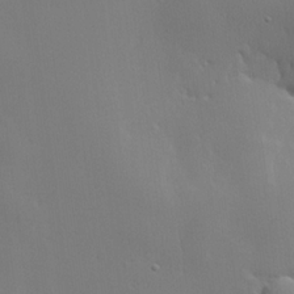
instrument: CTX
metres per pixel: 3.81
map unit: lHvf
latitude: 21.5371
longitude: 146.0472
